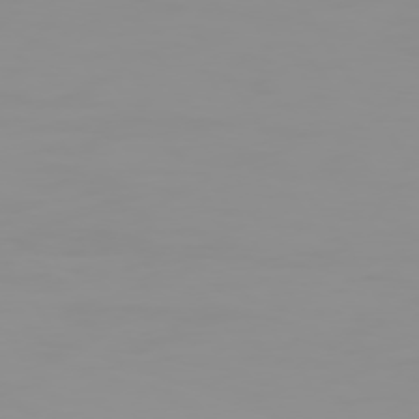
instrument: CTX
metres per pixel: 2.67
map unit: Hpe
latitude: 74.1200
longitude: -127.7261
